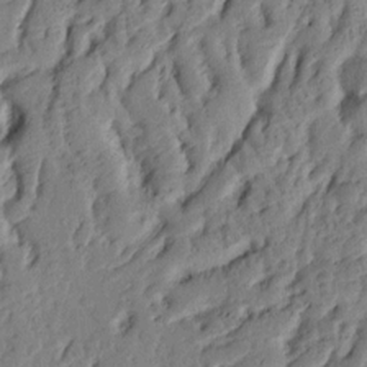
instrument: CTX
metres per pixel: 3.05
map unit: Ht
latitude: 10.1011
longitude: -78.5924
